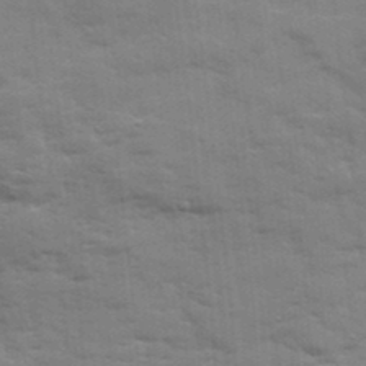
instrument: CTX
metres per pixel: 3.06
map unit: Ave
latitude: 19.0647
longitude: -130.0255
